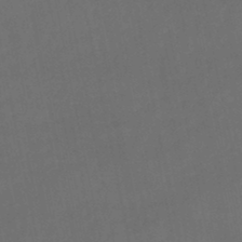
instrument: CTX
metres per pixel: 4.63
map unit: lHb
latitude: -45.9745
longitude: 61.1053
